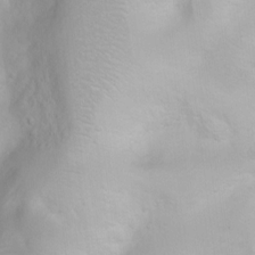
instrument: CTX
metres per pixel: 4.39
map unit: Ht
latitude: 3.7449
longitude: -22.2900
